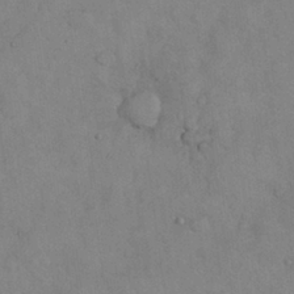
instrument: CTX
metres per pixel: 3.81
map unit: Nhu
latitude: 27.5560
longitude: -70.9514
